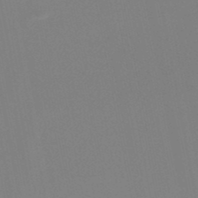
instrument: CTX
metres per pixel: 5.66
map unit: lHb
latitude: -48.5952
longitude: 69.9556
